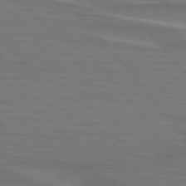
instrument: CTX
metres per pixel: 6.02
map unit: lApd
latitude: 75.4426
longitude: -80.7246
